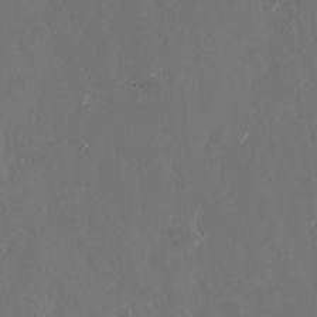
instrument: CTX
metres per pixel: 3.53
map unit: Nhu
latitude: -28.7274
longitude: -70.0633
